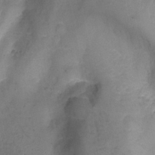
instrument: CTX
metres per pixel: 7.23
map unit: Nhu
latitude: -12.8597
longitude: -74.0444
